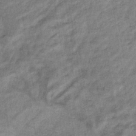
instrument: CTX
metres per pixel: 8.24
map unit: eHb
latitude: -36.1794
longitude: 77.8800
